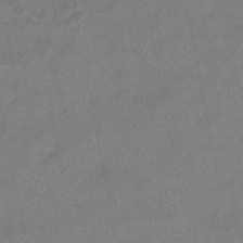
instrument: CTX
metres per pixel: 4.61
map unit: HNhu
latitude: -41.2565
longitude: 103.4832
